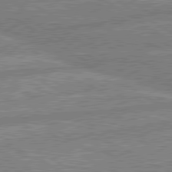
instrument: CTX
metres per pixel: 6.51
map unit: lApd
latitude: 80.4034
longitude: -169.6694
